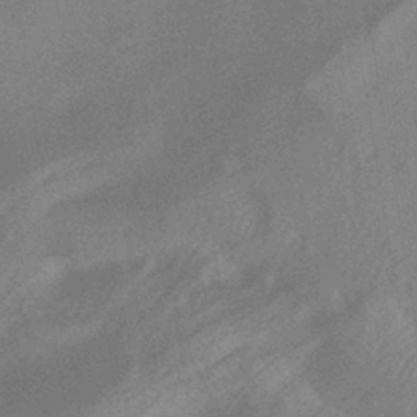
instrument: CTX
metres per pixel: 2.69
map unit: HNhu
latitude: -40.0283
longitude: 98.1228
